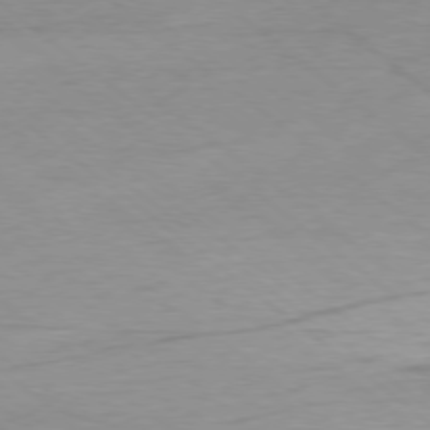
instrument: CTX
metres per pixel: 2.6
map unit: Ap
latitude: -78.4251
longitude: -77.8205
